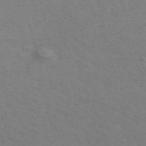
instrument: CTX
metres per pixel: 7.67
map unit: ANa
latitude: 51.0269
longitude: -70.5546
